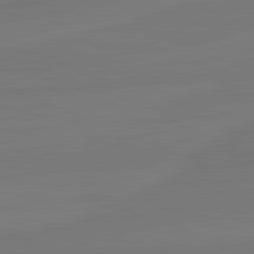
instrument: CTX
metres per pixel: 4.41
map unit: lApd
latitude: 81.9528
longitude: -179.4994
